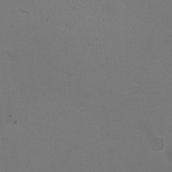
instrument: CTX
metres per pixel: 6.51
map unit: HNhu
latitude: -3.0108
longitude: -1.8772
